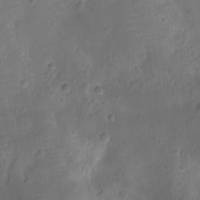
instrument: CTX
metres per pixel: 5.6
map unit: Ht
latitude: -10.2173
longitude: -21.8773
